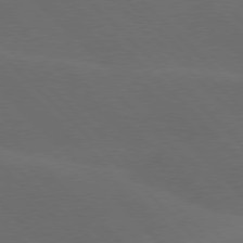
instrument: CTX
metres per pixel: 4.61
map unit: lApd
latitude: 77.6127
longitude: -52.8002
